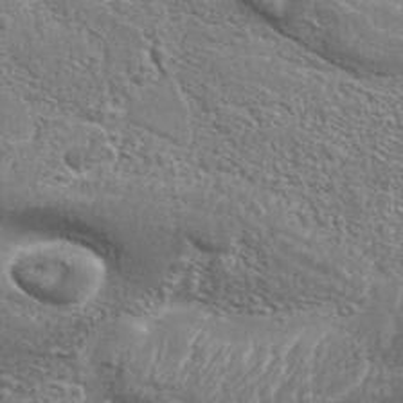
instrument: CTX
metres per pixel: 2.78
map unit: Aa
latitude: 34.1200
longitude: -135.6316
